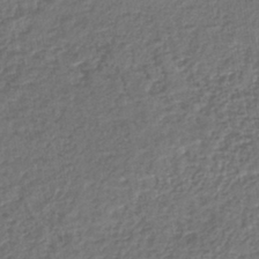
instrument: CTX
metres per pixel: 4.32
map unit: lHb
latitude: -41.5021
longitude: 69.7288
